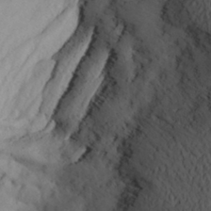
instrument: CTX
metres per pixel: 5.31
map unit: Aa
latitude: 26.8947
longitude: -147.4238
